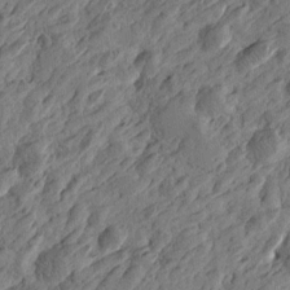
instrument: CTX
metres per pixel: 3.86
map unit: Htu
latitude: -3.3509
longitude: -179.3104
